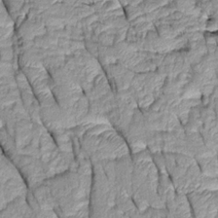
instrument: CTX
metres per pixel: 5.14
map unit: Htu
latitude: -0.0283
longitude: 150.3495
